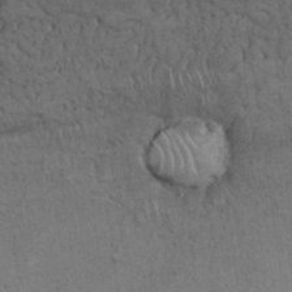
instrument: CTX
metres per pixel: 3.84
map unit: Nhu
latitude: 26.9703
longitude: -68.5735
